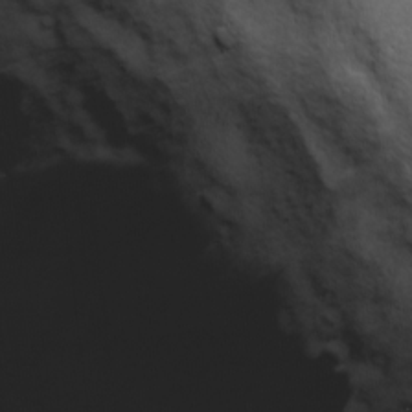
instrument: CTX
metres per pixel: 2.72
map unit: Ave
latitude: 18.6679
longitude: -132.9514
